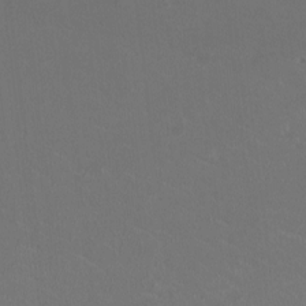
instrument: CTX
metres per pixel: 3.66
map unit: HNhu
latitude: -2.3495
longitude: -0.5357
